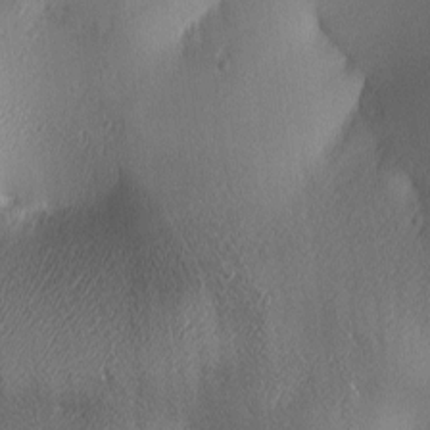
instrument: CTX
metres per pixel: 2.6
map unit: lAa
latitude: 3.4615
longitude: -117.5749
